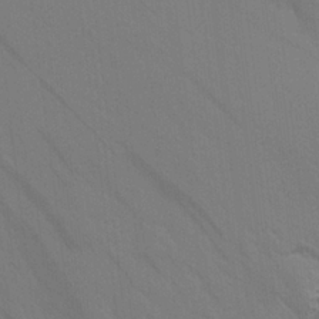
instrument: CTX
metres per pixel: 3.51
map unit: Aa
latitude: 25.3859
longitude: -145.4237
